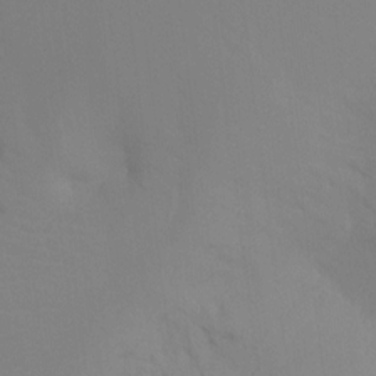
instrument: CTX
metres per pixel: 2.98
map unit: Ht
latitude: -9.6155
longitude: -33.7828
